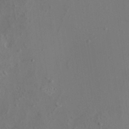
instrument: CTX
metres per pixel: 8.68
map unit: HNhu
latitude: 7.0836
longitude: -0.7057
